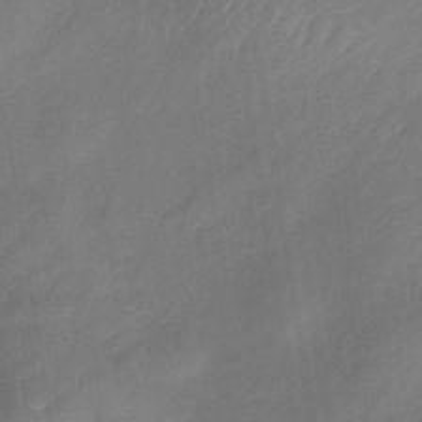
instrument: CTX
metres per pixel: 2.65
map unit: lHb
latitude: -34.9353
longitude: 67.6155
